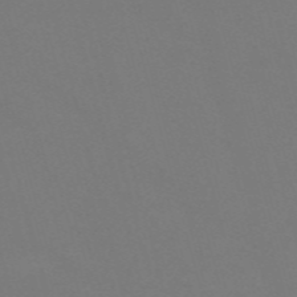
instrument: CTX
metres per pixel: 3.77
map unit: Nve
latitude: -58.4251
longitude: 60.4629
